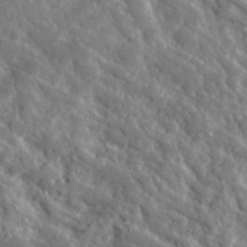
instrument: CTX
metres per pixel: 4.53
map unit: lHvf
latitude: 33.5560
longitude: -84.9703
